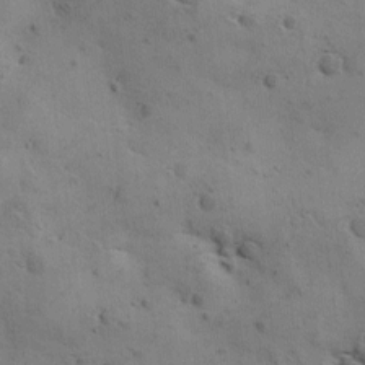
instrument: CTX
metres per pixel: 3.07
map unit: Ave
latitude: 11.7639
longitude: -105.9339
